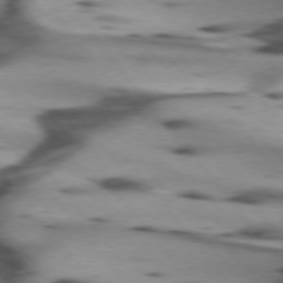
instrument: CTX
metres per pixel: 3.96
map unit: lApd
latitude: 75.1970
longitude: -63.9528
